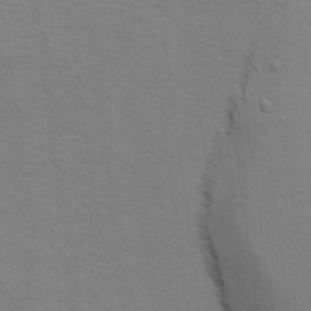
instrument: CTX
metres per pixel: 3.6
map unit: Ave
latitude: 14.8569
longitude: -102.7057
